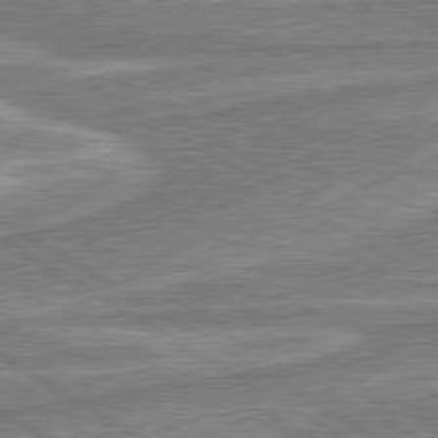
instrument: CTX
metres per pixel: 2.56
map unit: lApd
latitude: 80.5357
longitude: -177.0647
